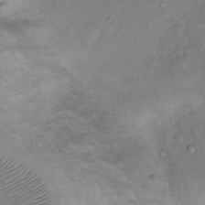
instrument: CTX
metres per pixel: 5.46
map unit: Nhu
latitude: 12.1956
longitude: -28.6679
